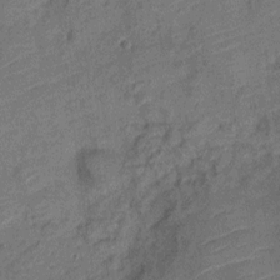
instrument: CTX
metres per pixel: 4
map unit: Nve
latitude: -19.2376
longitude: 108.5007
